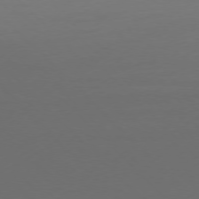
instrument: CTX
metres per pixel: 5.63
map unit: Ap
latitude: -77.3321
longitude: -68.6302
